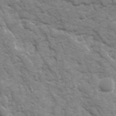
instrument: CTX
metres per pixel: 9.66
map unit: Ave
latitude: 16.6868
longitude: -131.8395
